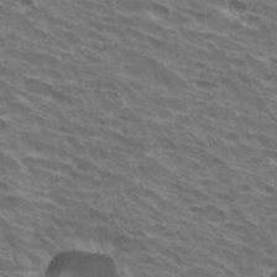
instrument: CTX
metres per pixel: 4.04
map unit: Hto
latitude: 33.0081
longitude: -41.2914
